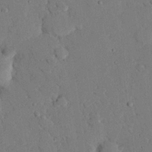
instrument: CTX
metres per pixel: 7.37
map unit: eHh
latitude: 25.9528
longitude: -80.5735
